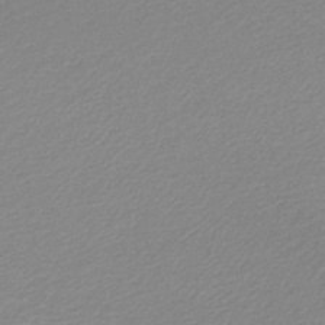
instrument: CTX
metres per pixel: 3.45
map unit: lHb
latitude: -47.7099
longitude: 60.6330
